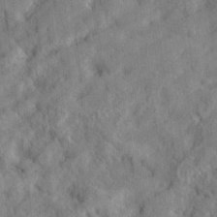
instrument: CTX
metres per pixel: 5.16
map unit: lHvf
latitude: 24.1388
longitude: 143.1998
